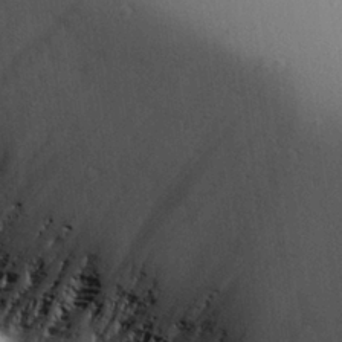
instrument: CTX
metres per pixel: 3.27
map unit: Aa
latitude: 24.9891
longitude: -136.9136
